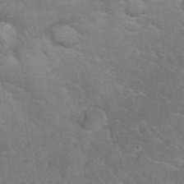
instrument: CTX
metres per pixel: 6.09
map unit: eHh
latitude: 36.1200
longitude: -66.3656
